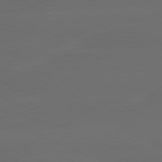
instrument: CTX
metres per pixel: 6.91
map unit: lApd
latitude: 80.4223
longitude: -119.0080
